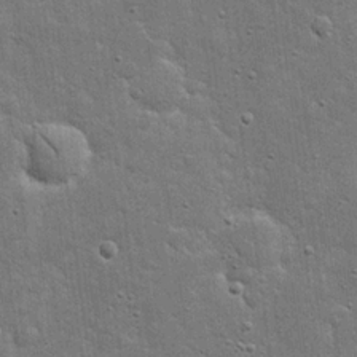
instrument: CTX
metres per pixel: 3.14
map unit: eHh
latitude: 20.1389
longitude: -63.3104
